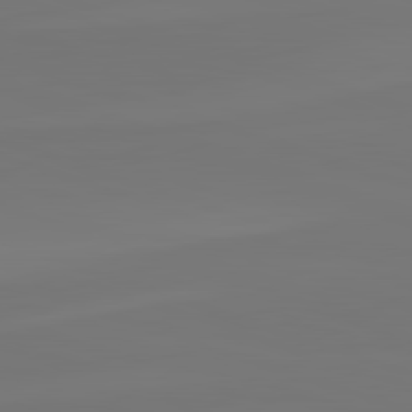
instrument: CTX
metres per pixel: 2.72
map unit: lApd
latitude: 82.5734
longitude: 152.7652
